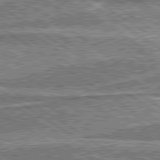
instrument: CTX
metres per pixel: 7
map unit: lApd
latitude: 80.2900
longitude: 173.6344
